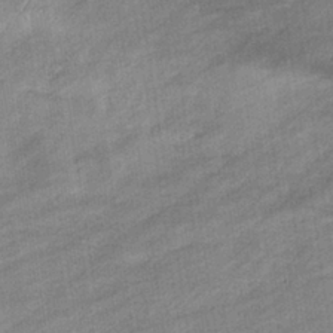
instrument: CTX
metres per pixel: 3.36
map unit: eHb
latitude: -37.4265
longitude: 77.8989
